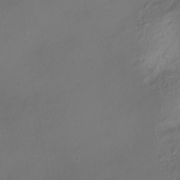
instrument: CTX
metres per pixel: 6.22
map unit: HNhu
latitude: -41.7477
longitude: 106.8786
